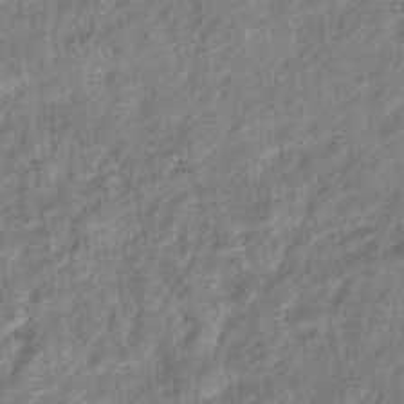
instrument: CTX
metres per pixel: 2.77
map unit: eHb
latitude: -39.8423
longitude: 80.8408
